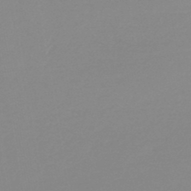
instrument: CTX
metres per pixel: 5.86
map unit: lHb
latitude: -44.3684
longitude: 63.7099
